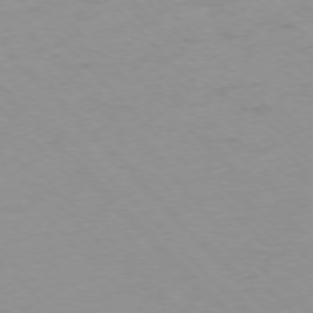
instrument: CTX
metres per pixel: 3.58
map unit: Ap
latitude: -76.9731
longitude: -65.5182
